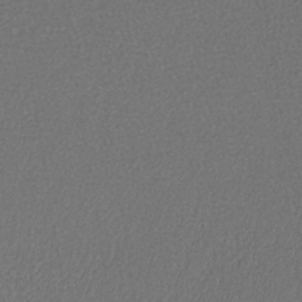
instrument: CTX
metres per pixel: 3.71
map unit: lHb
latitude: -40.3117
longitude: 71.1242
